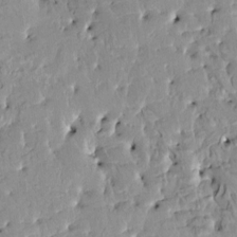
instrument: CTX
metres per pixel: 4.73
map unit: HNhu
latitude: 6.0444
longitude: -0.2333
